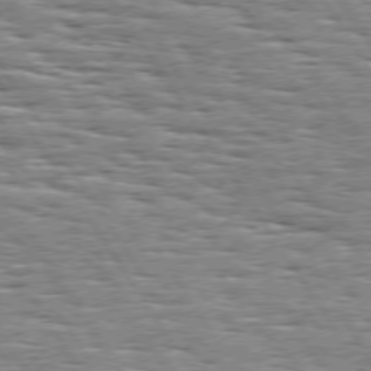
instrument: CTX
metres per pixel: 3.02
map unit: Hpe
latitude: 74.1578
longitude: -137.8017
